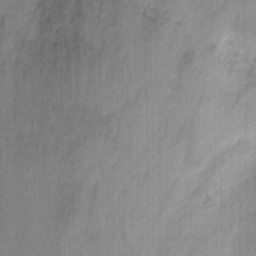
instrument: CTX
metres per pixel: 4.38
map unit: Ht
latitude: 3.1592
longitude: -34.8758
